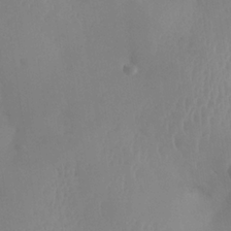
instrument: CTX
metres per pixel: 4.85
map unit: Nhe
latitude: -34.8975
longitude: -130.8380
